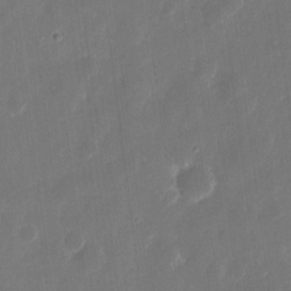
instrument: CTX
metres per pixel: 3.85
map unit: eHh
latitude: 10.1578
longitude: -71.2915
